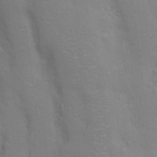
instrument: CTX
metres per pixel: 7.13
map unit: Nhu
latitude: 14.1389
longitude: -30.4223
